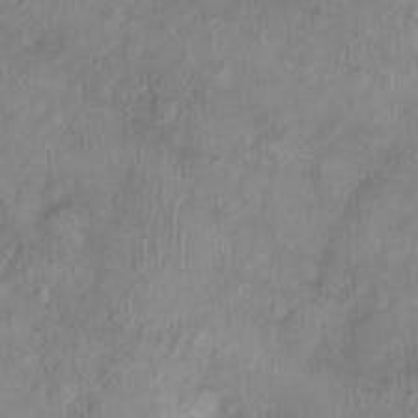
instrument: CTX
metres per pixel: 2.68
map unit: Nhu
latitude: 0.6490
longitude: -15.3104
